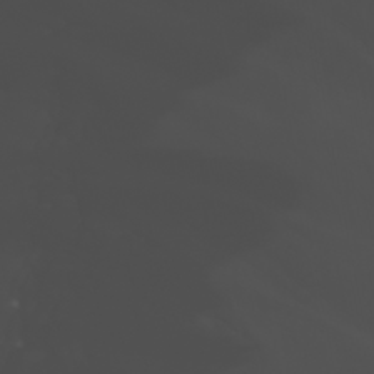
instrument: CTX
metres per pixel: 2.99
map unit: Nhu
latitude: -7.7855
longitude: -84.7435
